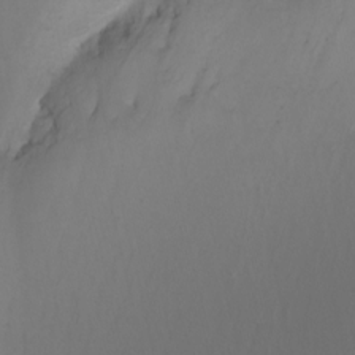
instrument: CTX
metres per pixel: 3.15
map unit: Htu
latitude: -6.4629
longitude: -68.8569
